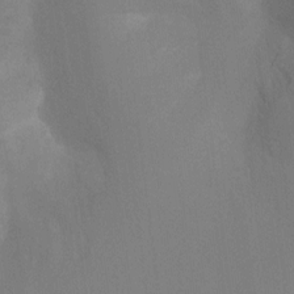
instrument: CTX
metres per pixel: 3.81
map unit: Ht
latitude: -9.5021
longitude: -32.6868
